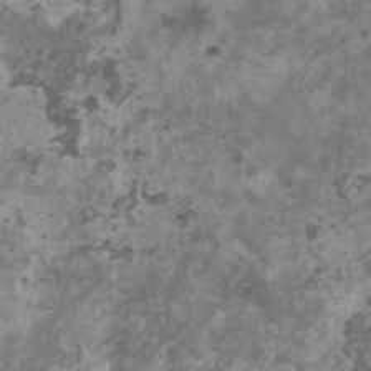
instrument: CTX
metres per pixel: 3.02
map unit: HNhu
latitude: 1.8772
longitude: 3.4076
